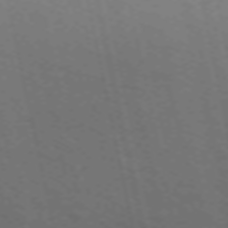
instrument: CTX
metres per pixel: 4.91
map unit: ANa
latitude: 50.0255
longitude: -74.9703
